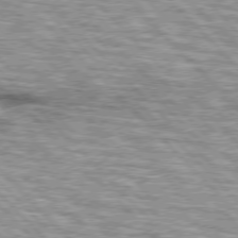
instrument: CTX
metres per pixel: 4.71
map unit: lApd
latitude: 76.4412
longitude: -83.7071
